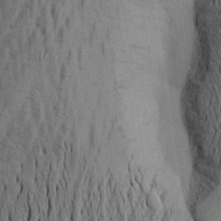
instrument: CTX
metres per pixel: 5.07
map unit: Aa
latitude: 22.0822
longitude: -144.6490
